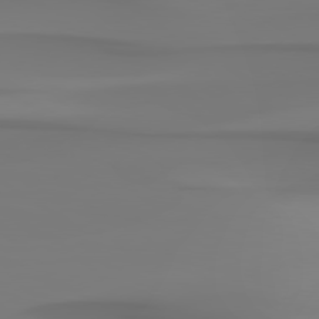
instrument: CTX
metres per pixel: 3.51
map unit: Hpe
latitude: 78.6113
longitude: -136.3279
